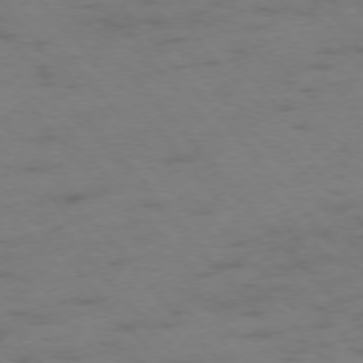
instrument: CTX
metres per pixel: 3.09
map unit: Ap
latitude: -75.9178
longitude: -66.2711
